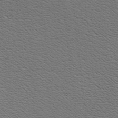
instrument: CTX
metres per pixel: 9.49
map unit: Hve
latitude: 3.4615
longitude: -125.1403
